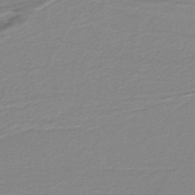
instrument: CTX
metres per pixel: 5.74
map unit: lHb
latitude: -40.2928
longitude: 51.7100
